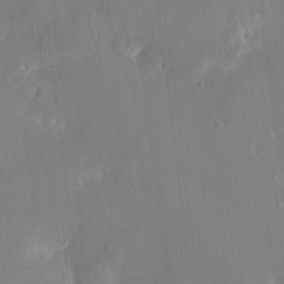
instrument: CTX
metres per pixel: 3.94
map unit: HNhu
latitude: 7.8205
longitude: -5.3859
